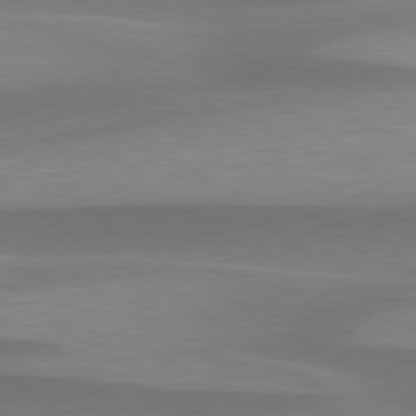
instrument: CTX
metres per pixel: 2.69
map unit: lApd
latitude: 79.5749
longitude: -95.1592
